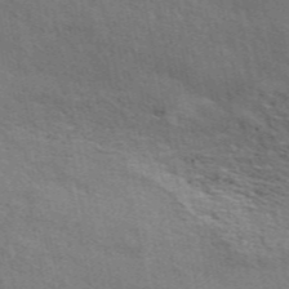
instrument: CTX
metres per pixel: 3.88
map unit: ANa
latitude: 49.2726
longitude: -75.7072
